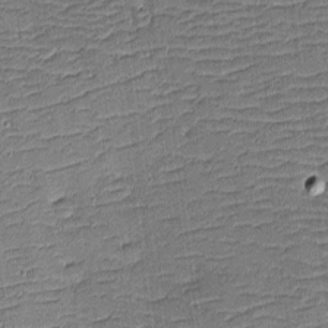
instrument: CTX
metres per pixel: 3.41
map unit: eHh
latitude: -4.0094
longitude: -82.0633
